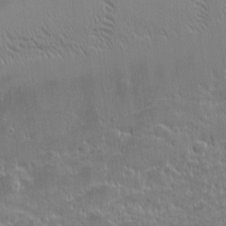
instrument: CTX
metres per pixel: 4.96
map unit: eHh
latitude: -1.9745
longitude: -86.1578
